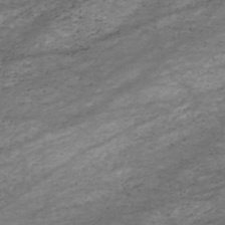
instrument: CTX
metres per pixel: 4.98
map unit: HNhu
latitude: -47.2376
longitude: 28.5007
